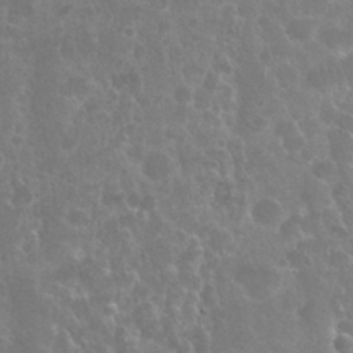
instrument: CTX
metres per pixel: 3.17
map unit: Nhu
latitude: 25.7260
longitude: -51.4048
